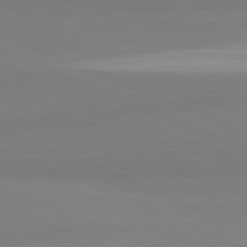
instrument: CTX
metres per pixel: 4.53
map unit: lApd
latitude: 81.8961
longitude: 177.7856
